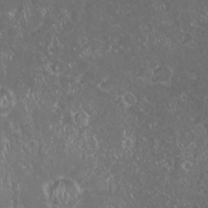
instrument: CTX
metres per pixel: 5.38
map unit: HNhu
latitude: -2.0849
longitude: 11.0109
